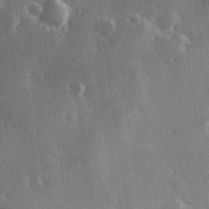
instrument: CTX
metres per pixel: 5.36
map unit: Hve
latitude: 26.5168
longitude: 147.6344
